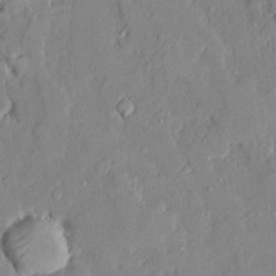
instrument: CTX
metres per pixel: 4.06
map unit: Ave
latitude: 21.9528
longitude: -128.7435
